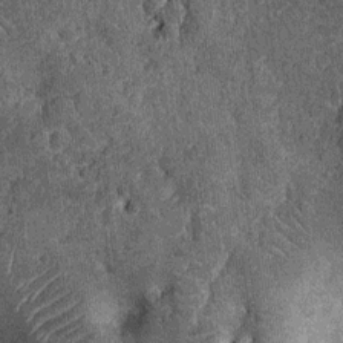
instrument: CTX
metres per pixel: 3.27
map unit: Nhu
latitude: -12.0661
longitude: -22.6112
